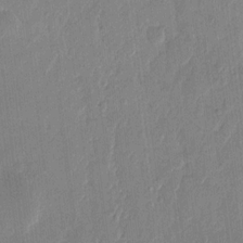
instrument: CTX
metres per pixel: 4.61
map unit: eHh
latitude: 12.8002
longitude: -68.8569
